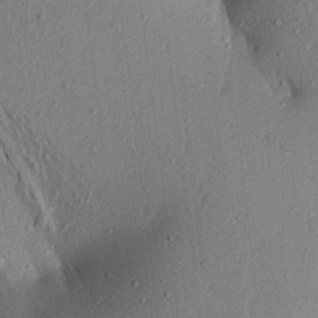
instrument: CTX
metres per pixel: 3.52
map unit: Aa
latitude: 19.4804
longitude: -147.5938
